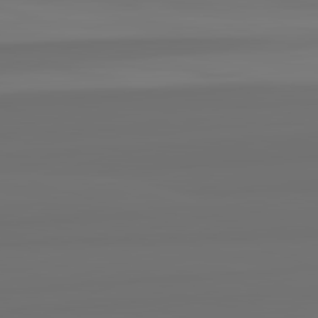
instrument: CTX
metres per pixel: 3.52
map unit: lApd
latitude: 82.6490
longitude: 161.8422
